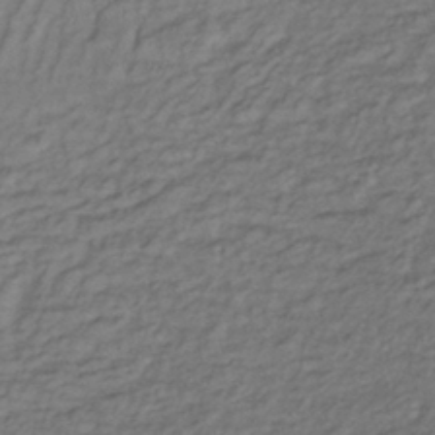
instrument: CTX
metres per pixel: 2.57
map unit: lHb
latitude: -35.3699
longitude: 69.5399
